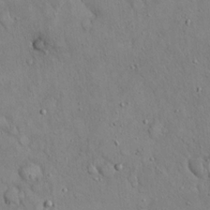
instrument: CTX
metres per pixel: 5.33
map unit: eHh
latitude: 19.7449
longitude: -60.4979
